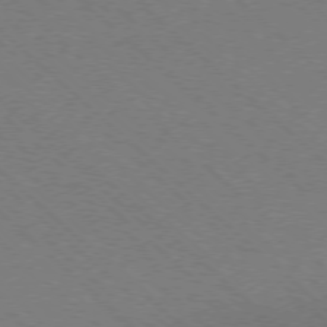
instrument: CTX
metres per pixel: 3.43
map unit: Ap
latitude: -77.5399
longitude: -65.4426
